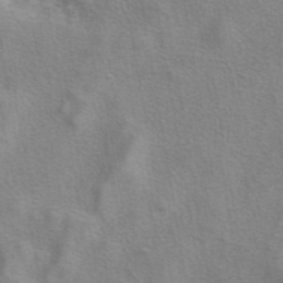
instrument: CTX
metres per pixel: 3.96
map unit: eAb
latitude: 40.9891
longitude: 105.8611
